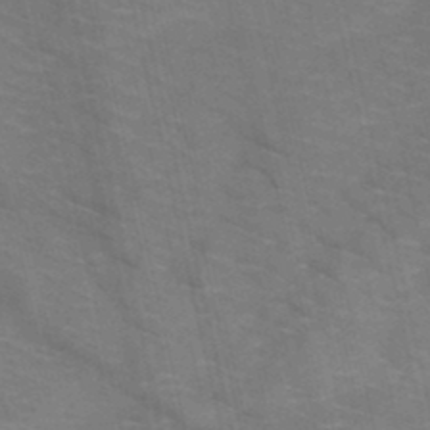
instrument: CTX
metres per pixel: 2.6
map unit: HNb
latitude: -48.0283
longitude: -47.8773
